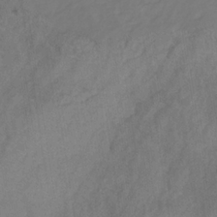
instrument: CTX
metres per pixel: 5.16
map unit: eHb
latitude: -30.6140
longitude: 63.5021
